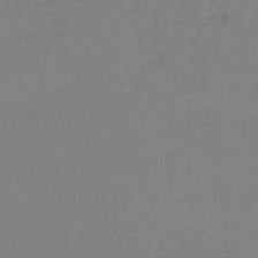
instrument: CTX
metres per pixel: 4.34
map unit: eHh
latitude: -42.3495
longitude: -32.4979
